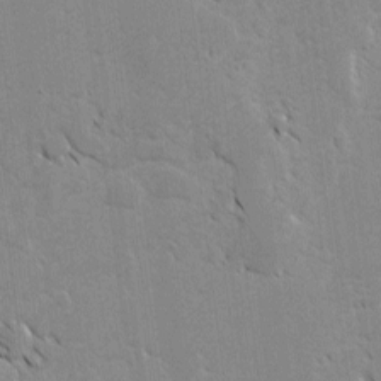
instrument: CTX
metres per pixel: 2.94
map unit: lAvf
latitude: -4.8975
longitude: -114.2900
